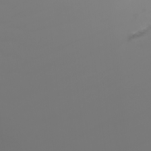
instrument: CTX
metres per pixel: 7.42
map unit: Nhu
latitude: -7.3887
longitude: -83.0080
